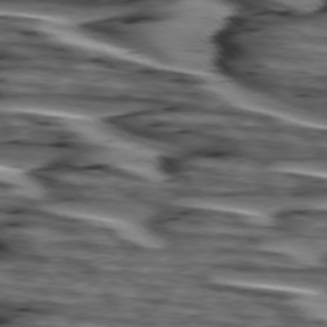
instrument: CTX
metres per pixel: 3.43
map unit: lApd
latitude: 75.3104
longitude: -72.4790
